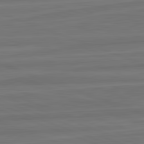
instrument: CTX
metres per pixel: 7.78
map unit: lApd
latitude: 82.4790
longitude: -174.8758
